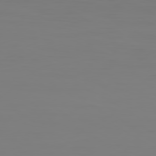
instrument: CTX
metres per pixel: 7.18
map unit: Ap
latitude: -80.3118
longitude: -59.5371
